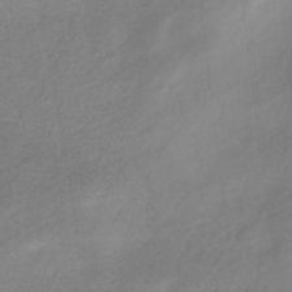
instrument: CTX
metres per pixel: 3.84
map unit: HNhu
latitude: -40.6329
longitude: 92.5385
